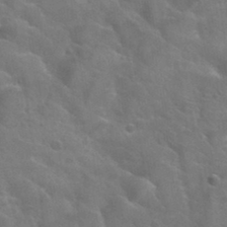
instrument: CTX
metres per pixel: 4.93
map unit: Hto
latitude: 34.1766
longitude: -50.3278
